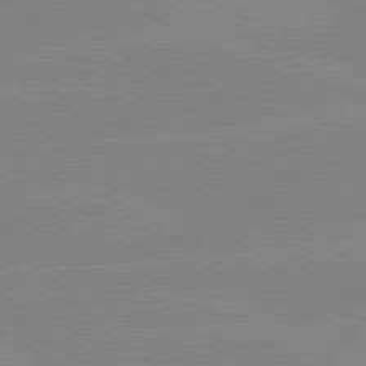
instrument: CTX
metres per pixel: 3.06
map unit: lApd
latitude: 80.3089
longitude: -126.1200
